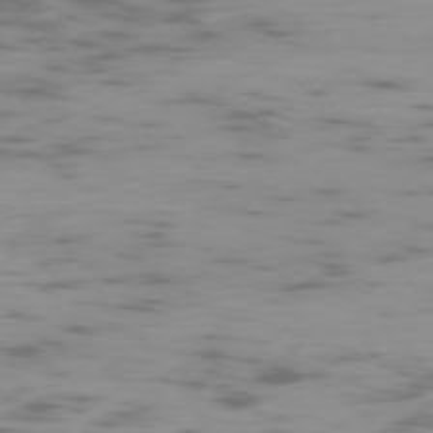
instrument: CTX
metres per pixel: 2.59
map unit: Ap
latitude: -75.6155
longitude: -67.2537
